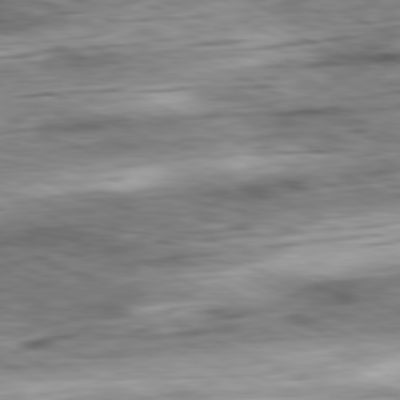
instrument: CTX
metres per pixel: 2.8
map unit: Ap
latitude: -80.9920
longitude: -72.2145
